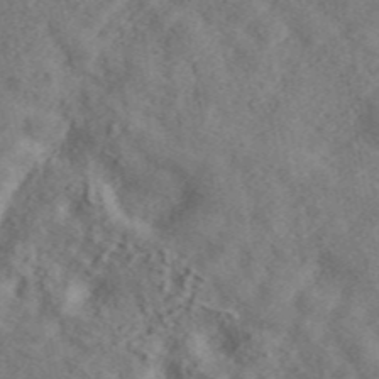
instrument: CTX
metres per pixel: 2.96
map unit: ANa
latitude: 44.7435
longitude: 45.8233
